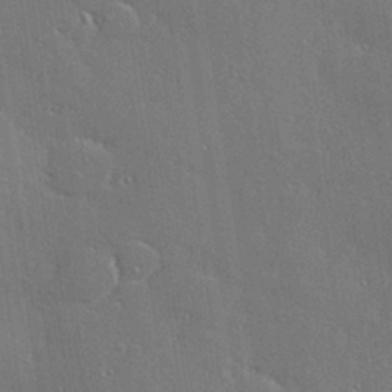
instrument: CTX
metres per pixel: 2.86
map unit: Hve
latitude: 28.1200
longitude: -92.1011
